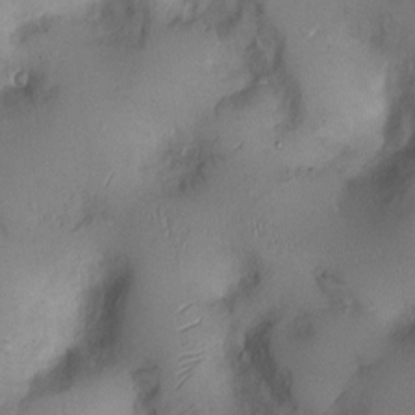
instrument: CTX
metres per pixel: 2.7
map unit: Ht
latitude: 1.1214
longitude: -13.8395
